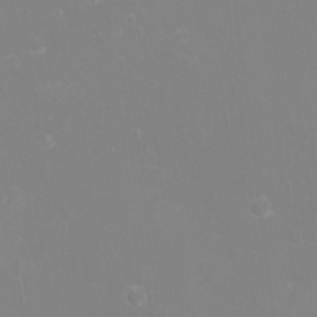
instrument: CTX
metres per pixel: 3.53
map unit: eHh
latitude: -2.9541
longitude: -75.6127
